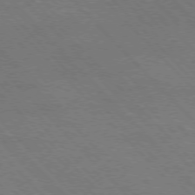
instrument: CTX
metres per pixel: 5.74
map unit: Hpe
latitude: -77.2376
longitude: -12.6680
